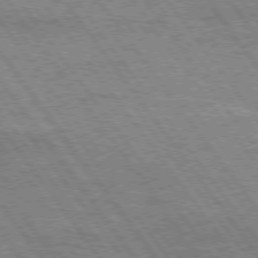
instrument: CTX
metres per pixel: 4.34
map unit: Hpe
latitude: 74.8380
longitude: -151.3292
